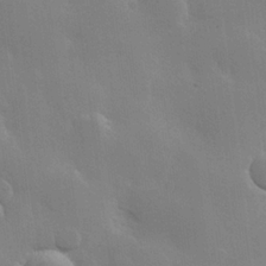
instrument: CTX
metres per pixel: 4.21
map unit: Hve
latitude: 23.1403
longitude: 148.5385
